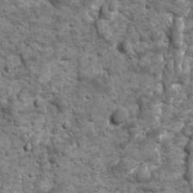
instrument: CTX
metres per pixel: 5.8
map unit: Ave
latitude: 16.7813
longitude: -133.6883
